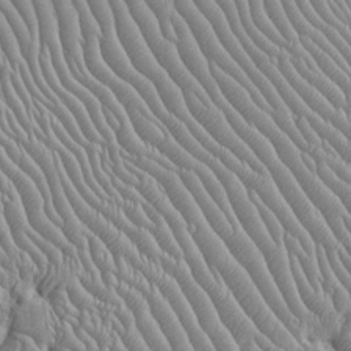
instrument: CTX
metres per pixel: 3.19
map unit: Htu
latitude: -6.2172
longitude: 153.4643
